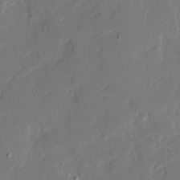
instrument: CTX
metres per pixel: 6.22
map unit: Ave
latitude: 20.4223
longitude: -128.2711
